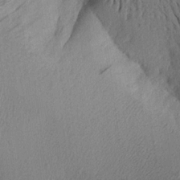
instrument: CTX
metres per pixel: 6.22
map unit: Aa
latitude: 18.7246
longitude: -143.0459
